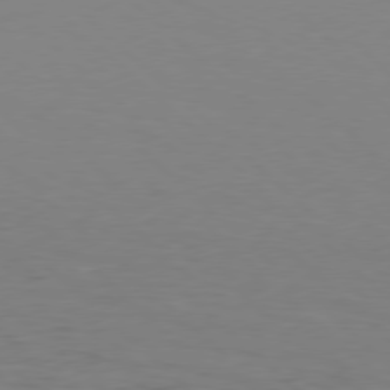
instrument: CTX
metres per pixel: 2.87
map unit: Hpe
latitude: 77.9339
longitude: -125.4804
